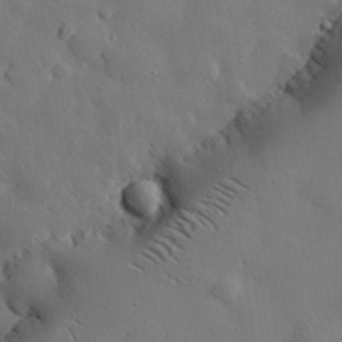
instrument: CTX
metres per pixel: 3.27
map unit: eHh
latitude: 30.2334
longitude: -80.7057
